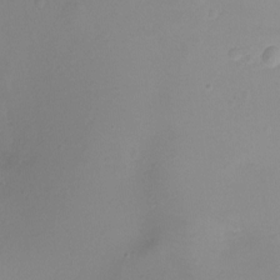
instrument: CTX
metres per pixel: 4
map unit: Ht
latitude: -7.8044
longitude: -21.2537
